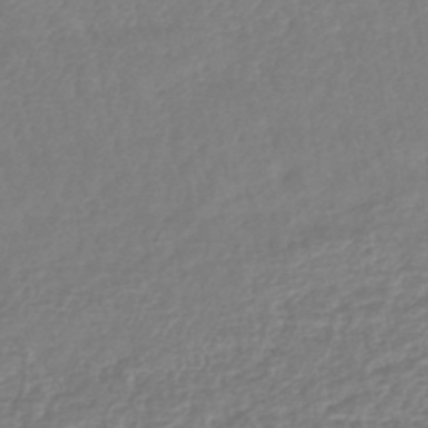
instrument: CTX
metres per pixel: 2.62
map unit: lHb
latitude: -42.8785
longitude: 75.7100
